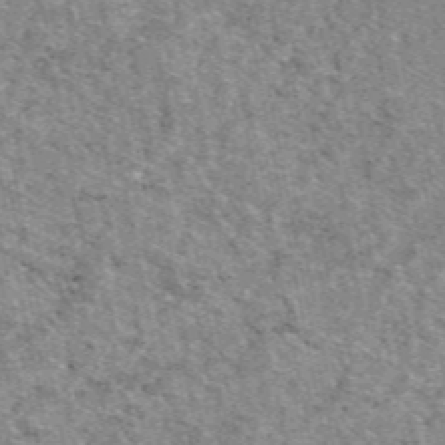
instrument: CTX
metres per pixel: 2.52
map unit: eAb
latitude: 48.0633
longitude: 116.5762
